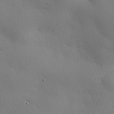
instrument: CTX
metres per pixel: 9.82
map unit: eHh
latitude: 28.5357
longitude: -82.4223
